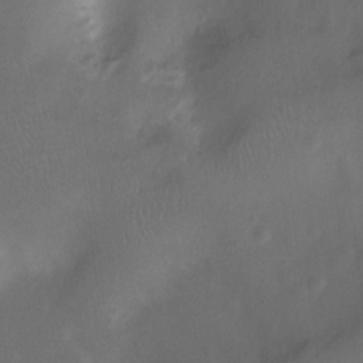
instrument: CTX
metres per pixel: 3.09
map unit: Nhu
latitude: -12.5007
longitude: -41.1403
